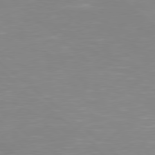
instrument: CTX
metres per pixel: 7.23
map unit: Hpe
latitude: 78.7624
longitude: -123.1403
